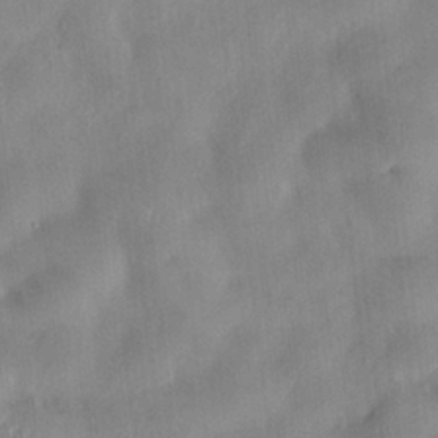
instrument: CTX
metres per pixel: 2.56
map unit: HNhu
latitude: 0.6301
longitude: -4.5924
